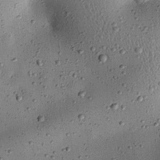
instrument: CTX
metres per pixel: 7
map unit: eHh
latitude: 24.6868
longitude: -71.0458
